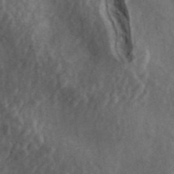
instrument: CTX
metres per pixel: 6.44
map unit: ANa
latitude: 40.4034
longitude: 17.3699
